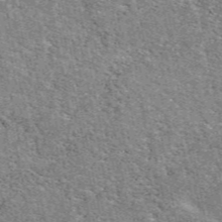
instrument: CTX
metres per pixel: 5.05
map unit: eAb
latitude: 49.1592
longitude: 116.6329
